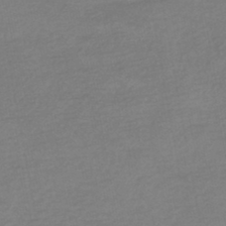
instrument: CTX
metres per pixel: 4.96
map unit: HNhu
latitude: -45.7100
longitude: 94.1039
